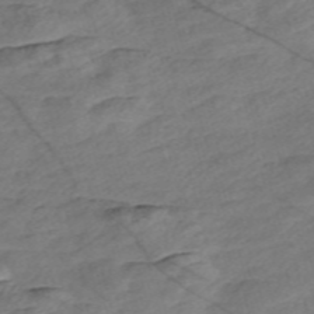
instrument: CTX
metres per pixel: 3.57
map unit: Nve
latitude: -57.9745
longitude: 54.1606
